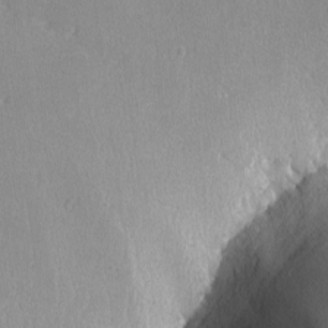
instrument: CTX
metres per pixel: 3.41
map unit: lHvf
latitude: -10.5952
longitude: -99.9339
